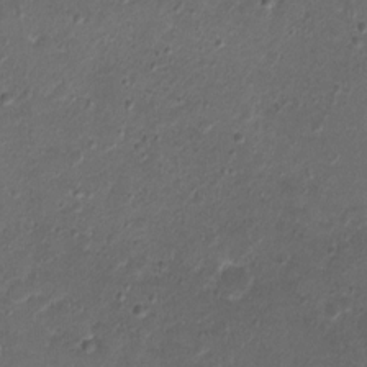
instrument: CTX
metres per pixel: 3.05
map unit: Ht
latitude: 1.3859
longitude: -25.4804
